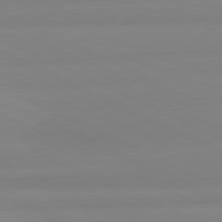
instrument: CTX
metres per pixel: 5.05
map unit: lApd
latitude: 81.8205
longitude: 179.3698
